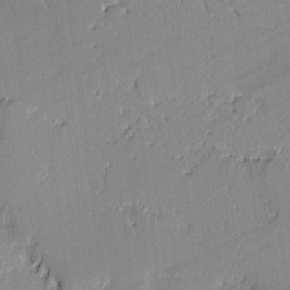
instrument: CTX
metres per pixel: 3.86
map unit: lAvf
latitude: -1.4077
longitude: -109.1403
